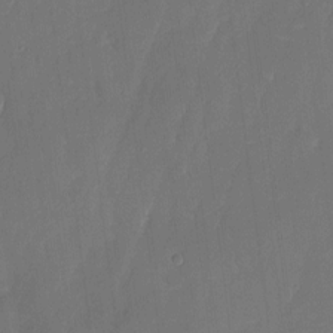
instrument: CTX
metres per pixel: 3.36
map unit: eHh
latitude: 6.2711
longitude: -68.6680
